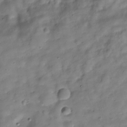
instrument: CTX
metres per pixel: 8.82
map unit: Hve
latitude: -29.7100
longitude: 94.7274
